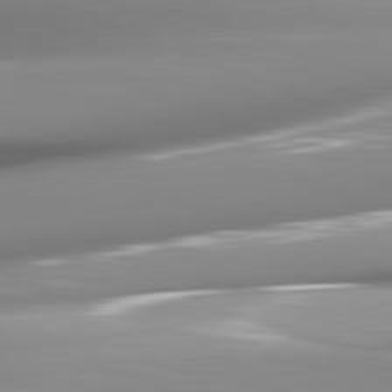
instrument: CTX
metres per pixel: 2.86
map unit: lApd
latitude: 82.2144
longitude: -146.6491
